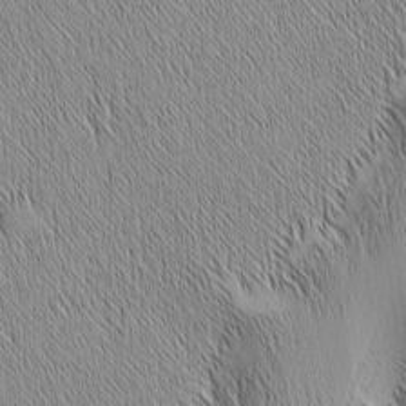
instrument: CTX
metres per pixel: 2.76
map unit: Nhu
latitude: -6.4440
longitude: -152.1389
